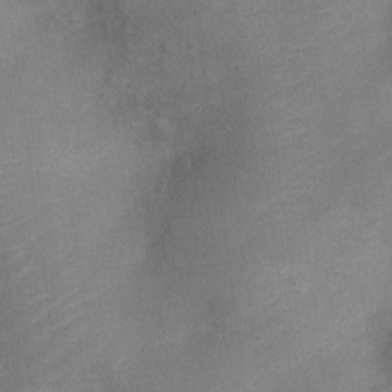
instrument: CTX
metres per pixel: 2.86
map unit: Nve
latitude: -19.3321
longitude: 108.9542
